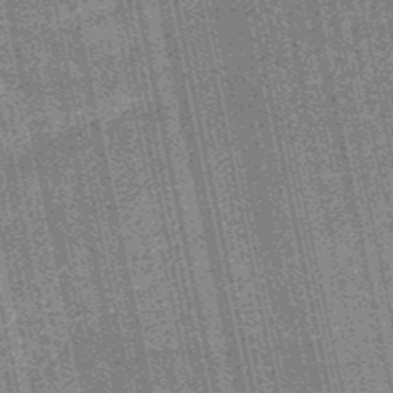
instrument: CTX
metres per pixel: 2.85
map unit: HNb
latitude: -51.8233
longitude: -49.7828
